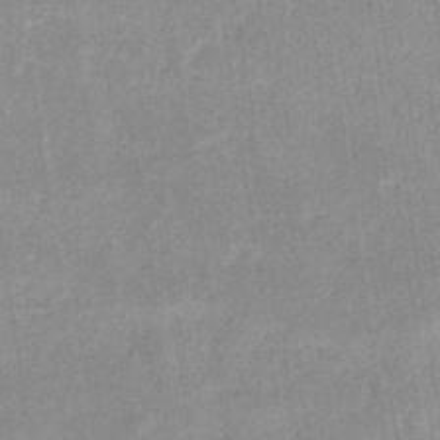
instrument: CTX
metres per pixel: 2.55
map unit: eHb
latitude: -35.9367
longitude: 73.5021
